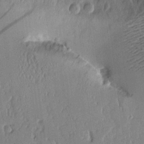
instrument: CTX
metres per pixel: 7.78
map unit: Aa
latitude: 11.5938
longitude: -127.8583
